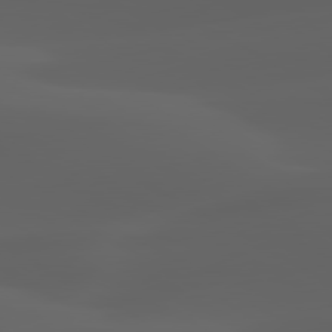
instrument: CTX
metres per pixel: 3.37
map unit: lApd
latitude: 80.1578
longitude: -93.9717
